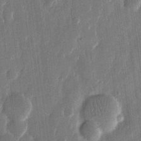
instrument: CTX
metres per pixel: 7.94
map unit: eHh
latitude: 13.4427
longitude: -71.1214
